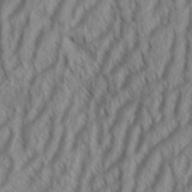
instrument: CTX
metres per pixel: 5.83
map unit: Aa
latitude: 34.0822
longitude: -137.6694
